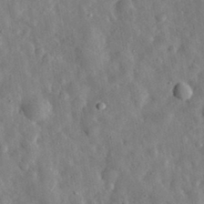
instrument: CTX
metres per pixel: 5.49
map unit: eHh
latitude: 31.5560
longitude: -77.3103
